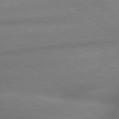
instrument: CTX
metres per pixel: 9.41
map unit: lApd
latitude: 79.7072
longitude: -166.8947
